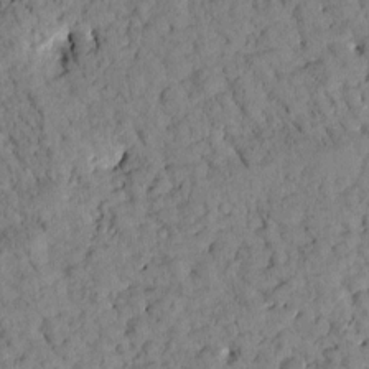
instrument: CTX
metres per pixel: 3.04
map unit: Htu
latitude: -3.7288
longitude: 173.8044
